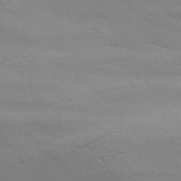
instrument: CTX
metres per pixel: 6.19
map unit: Ave
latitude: 19.4426
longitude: -138.4223
